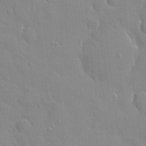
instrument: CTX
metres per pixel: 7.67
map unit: HNhu
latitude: 5.6505
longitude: 1.2943
